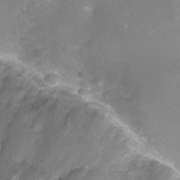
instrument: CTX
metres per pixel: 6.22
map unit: Nhu
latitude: 3.4615
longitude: -15.7639
